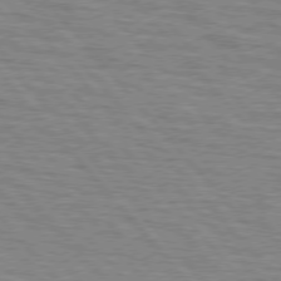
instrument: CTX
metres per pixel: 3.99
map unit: lApd
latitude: 76.1200
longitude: -76.7435
